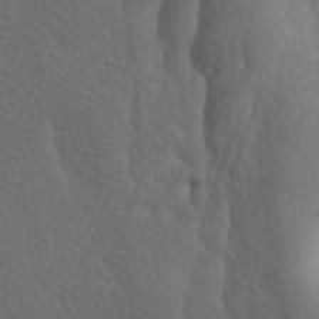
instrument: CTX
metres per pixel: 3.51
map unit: lAa
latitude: -9.6533
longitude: -125.6505
